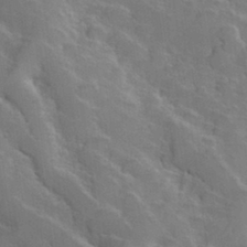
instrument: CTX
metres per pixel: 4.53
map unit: Hve
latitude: 31.3482
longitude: 151.6533
